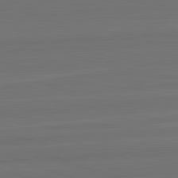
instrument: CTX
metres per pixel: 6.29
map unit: lApd
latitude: 82.7624
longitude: 164.3496
